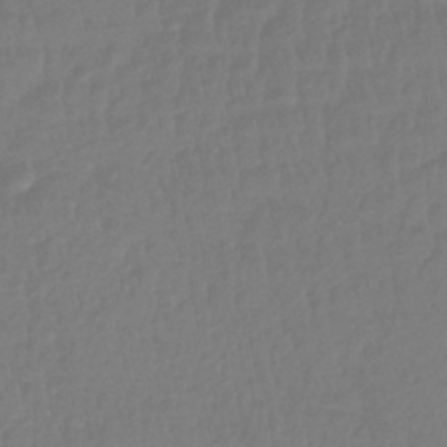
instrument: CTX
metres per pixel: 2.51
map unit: lHb
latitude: -42.4251
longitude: 77.2376
